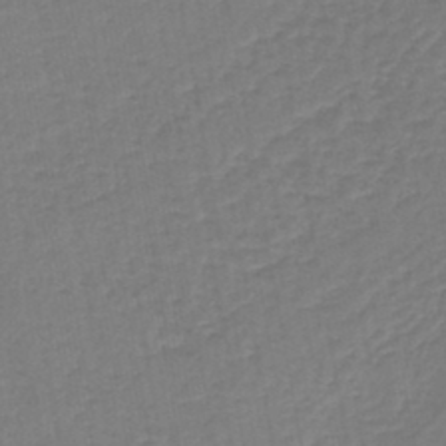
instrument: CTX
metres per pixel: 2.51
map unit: lHb
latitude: -44.7274
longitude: 60.9542
